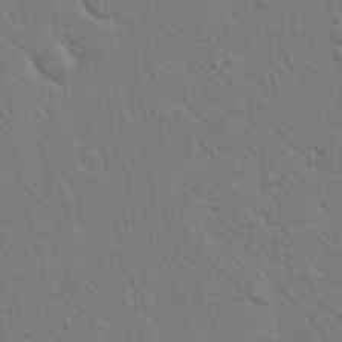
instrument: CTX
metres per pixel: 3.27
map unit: eHh
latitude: 18.1955
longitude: -63.1215
